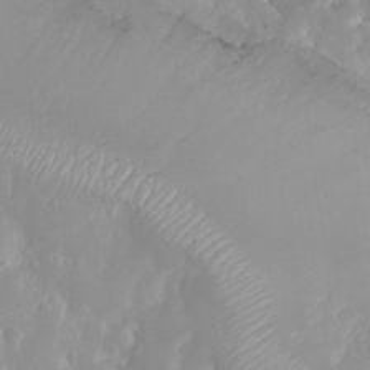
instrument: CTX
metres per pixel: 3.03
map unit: Nhu
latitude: 30.1956
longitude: -57.7260
